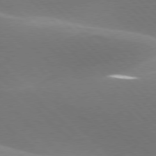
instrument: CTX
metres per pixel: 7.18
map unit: lApd
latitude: 77.3670
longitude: -51.5749
